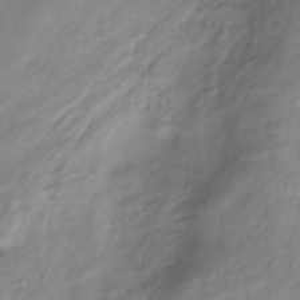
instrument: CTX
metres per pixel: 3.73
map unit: Hve
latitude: -32.1984
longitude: 90.3873
